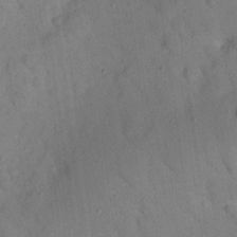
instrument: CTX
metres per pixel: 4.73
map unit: Nhu
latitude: 24.5923
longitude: -74.0255
